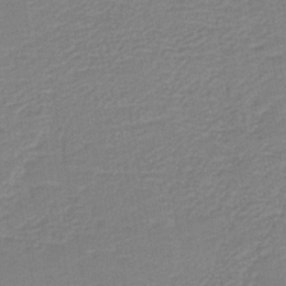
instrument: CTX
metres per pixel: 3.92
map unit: HNb
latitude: -40.9164
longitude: 50.9920
